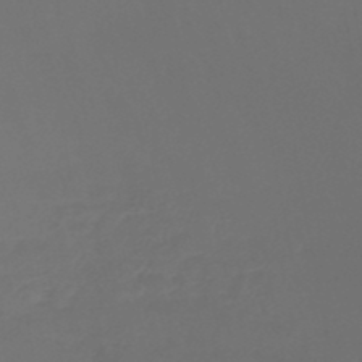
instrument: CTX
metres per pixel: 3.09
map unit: lHb
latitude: -47.0297
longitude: 74.2740
